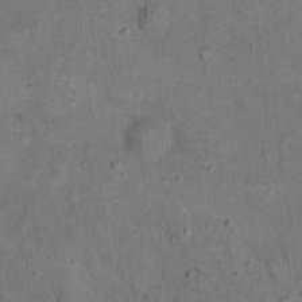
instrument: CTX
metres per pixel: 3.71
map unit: eHh
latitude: 20.0633
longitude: -60.8002
